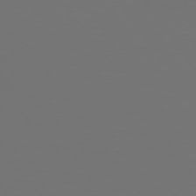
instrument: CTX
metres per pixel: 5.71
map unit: Hpe
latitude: 74.6679
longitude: -124.5356
